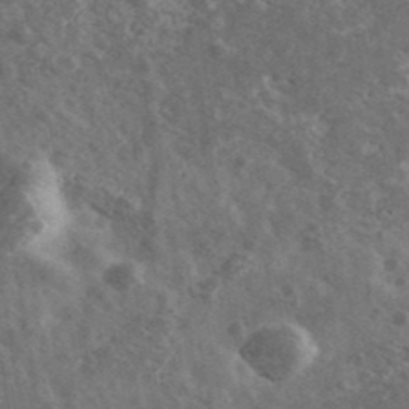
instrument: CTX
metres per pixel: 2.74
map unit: Ave
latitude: 40.4034
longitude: -110.5168
